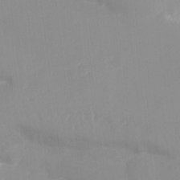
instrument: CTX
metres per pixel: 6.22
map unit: Ht
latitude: -16.5196
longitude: -44.1200
